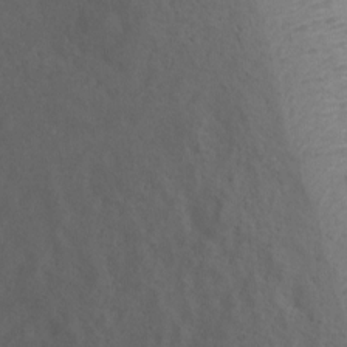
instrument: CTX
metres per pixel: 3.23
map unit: Ht
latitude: 0.5923
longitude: -35.9528
